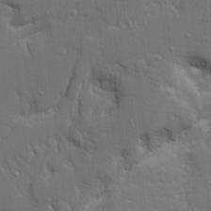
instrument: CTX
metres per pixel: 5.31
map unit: Ave
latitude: 19.9339
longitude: -128.6490
